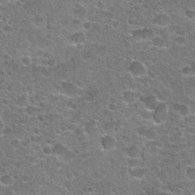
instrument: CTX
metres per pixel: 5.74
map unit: Hto
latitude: 21.1026
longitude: -48.7813
